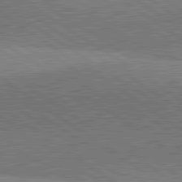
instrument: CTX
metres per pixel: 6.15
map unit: lApd
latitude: 81.6127
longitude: 140.8975
